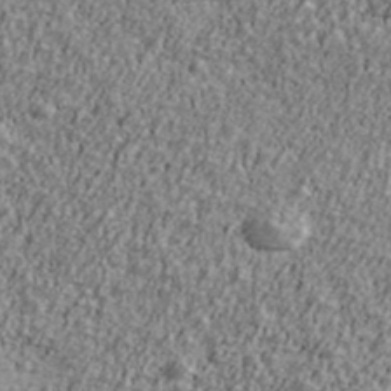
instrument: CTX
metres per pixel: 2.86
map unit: Ave
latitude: 41.3859
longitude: -111.5938
